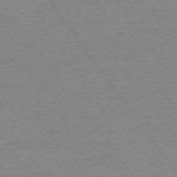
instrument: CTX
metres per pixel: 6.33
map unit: Ap
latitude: -74.3685
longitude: -82.7057
